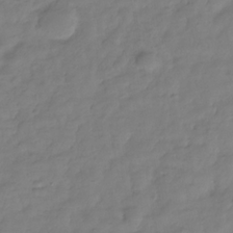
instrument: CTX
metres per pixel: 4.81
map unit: Hve
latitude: -31.5588
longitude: 91.2187
